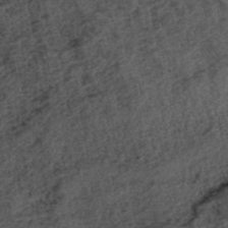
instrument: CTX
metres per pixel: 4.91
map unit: ANa
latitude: 39.7450
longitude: 18.4062
